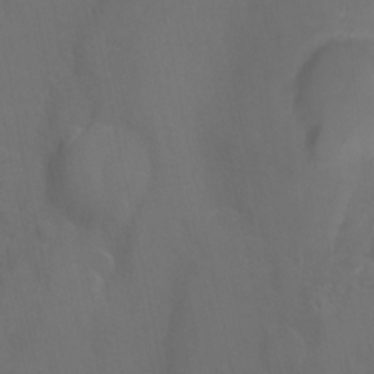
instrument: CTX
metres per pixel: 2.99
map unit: Nhu
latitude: -8.7085
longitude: -45.0080
